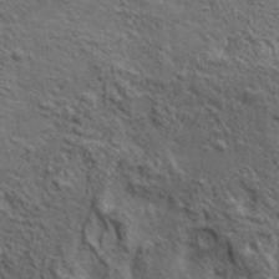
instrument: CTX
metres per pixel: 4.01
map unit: lHvf
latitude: 38.7057
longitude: -89.1026
